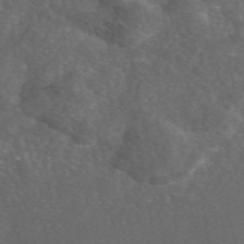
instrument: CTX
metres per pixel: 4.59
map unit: eAb
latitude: 46.8191
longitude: 112.1984
